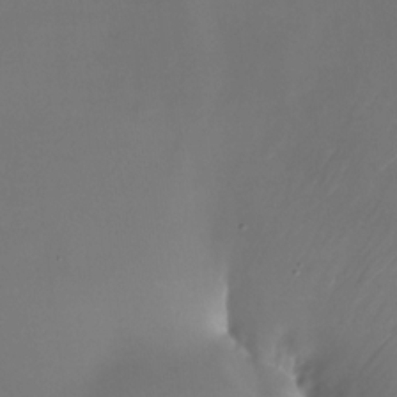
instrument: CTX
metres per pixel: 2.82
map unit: Nhu
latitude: -21.8233
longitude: -72.2523
